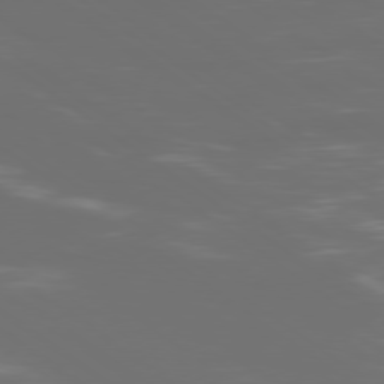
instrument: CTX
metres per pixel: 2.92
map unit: Ap
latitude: -79.0297
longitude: -93.7260
